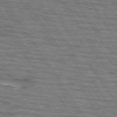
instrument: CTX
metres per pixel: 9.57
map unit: lApd
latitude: 73.8584
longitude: -73.0648
